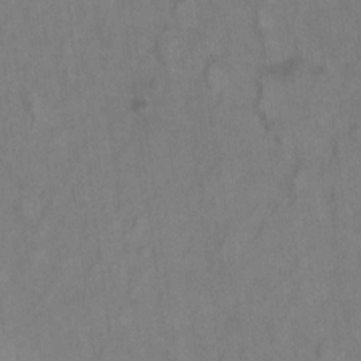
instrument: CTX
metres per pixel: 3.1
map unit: Hto
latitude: 7.2348
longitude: -37.7261
